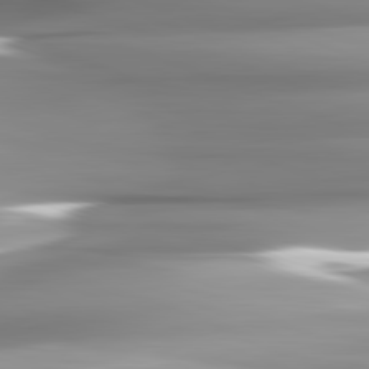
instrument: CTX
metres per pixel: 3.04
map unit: lApd
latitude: 82.3467
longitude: -142.3845
